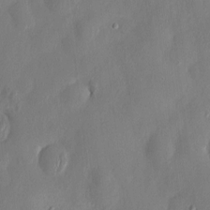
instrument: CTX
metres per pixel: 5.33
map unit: HNhu
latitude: 5.8961
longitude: -5.0269
